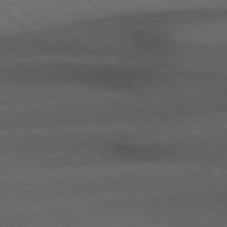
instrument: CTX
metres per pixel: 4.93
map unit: Hpe
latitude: 77.2159
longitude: -157.4804
